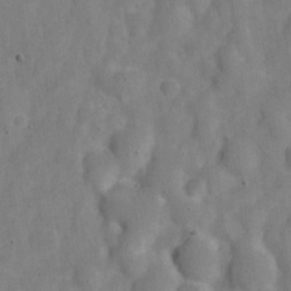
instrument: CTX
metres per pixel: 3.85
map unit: Nve
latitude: -24.7085
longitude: 107.5210
